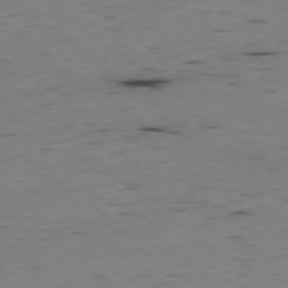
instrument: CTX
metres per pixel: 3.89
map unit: Hpe
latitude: -78.9352
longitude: 16.9164
